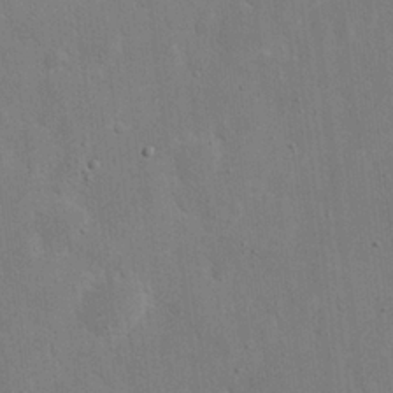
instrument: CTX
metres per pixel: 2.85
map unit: eHh
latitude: 19.5938
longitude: -71.1781
